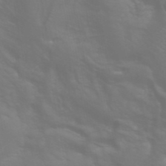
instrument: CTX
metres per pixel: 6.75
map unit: ANa
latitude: 42.6680
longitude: 23.3699
